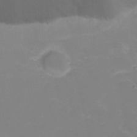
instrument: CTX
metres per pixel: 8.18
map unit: eHh
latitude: 22.0444
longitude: -65.1214
